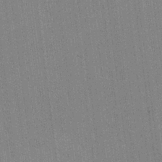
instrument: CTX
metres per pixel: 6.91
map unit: lHvf
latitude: -11.5021
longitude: -101.8961
